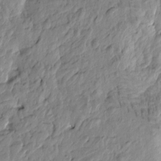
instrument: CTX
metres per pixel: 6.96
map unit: Htu
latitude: -4.0661
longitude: 178.5762
